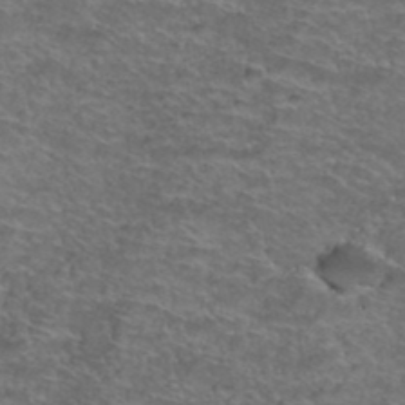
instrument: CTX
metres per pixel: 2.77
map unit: Hto
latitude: 38.6679
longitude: -43.0647
